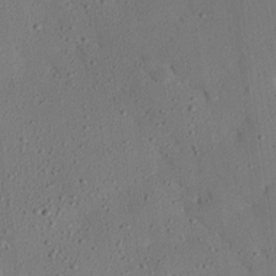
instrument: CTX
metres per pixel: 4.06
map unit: eHh
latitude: 25.7827
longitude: -79.5938
